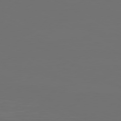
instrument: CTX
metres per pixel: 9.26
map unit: Ap
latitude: -80.9920
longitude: -59.1592
